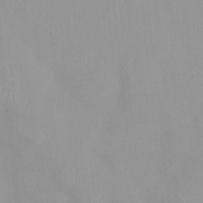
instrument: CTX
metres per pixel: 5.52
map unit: HNhu
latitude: 0.3278
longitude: -3.8583
